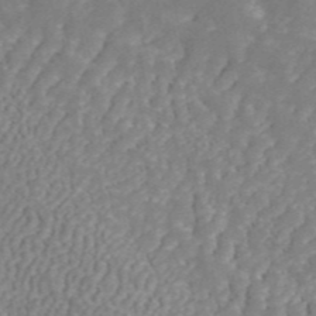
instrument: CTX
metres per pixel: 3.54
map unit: ANa
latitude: 45.1403
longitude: 26.5384
